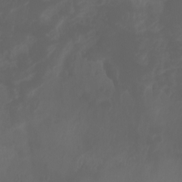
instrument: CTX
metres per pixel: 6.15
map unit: Aa
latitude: -7.7099
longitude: -79.4994
